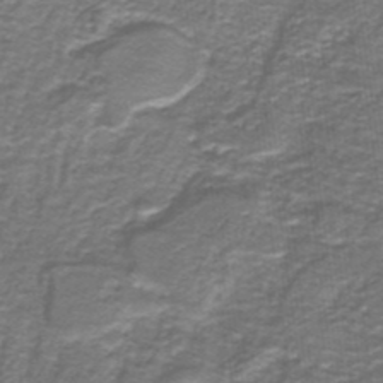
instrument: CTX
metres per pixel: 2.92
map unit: lHb
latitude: -40.4440
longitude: 55.8611
